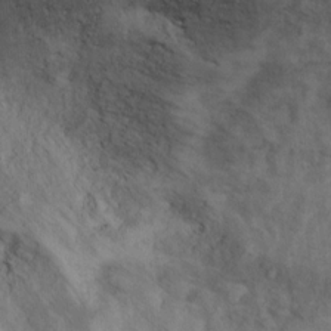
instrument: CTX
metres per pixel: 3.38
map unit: Ht
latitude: 10.6869
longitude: -32.8569
